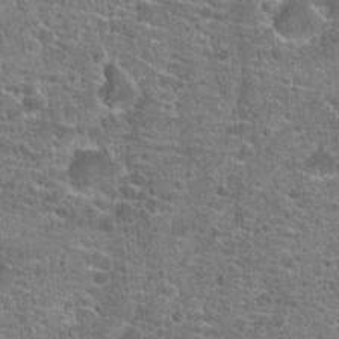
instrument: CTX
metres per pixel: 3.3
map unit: Hto
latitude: 20.7058
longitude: -43.6505
